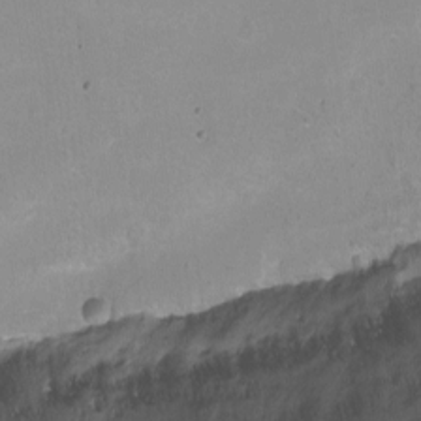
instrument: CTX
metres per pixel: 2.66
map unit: Nhu
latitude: -11.2565
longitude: -46.3845
